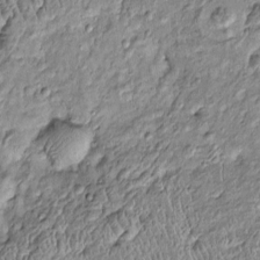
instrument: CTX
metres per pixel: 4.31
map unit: Htu
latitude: -6.9164
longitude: 156.8786
